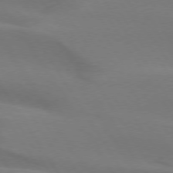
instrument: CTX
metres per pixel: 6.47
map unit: lApd
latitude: 74.9136
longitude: -66.2900
